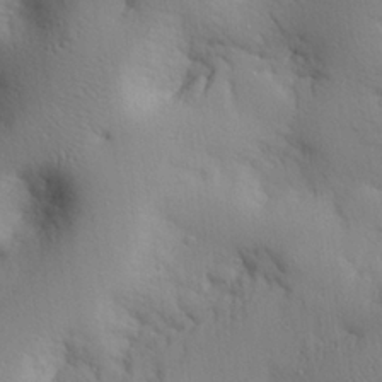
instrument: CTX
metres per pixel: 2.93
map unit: eHh
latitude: 26.7057
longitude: -75.4426
